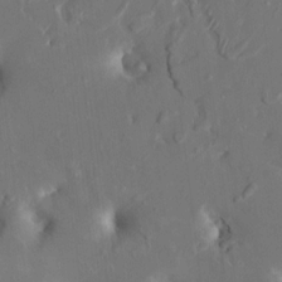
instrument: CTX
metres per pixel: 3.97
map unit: HNhu
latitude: 4.8569
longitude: -5.9906
